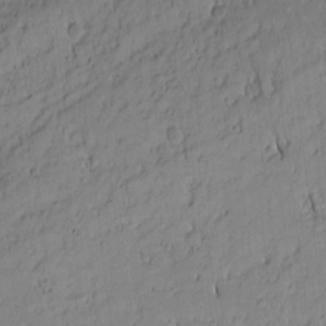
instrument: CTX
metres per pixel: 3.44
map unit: Nhu
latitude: -4.8975
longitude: -151.5371
